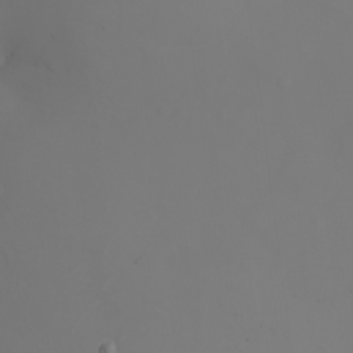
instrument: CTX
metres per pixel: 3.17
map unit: Nhu
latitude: -7.7099
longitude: -90.1767
